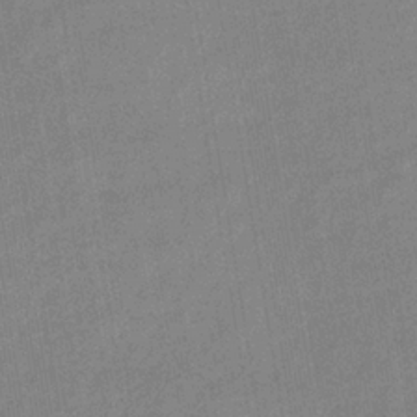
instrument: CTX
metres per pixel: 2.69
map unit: eHb
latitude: -35.1809
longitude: 74.2362
